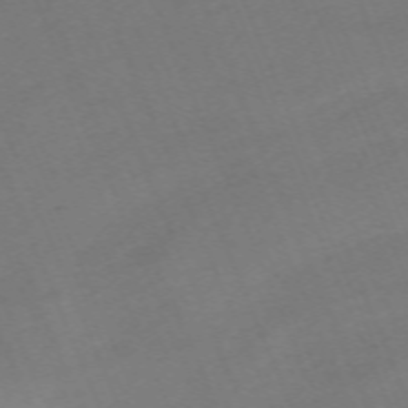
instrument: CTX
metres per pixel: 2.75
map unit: Nhu
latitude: -68.2550
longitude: 38.3118
